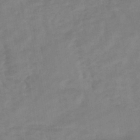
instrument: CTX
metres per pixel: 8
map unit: HNhu
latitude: -42.4440
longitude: 102.0094
